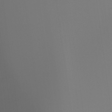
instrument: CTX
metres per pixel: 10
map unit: Ht
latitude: -16.4440
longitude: -46.9703
